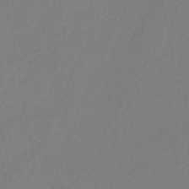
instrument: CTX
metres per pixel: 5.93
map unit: HNhu
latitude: -44.8030
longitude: 94.0094
